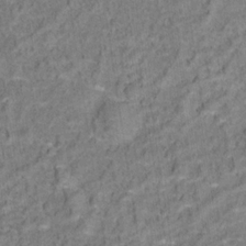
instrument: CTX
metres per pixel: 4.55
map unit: Hto
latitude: 14.8002
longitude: -38.4979
